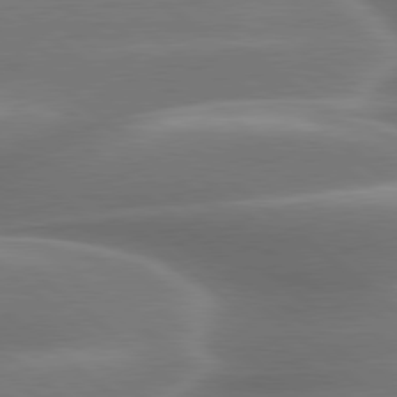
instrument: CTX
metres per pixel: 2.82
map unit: lApd
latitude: 79.6505
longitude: -117.2159
